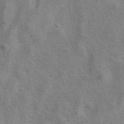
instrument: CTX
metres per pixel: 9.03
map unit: eAb
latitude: 41.1214
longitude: 105.8800
